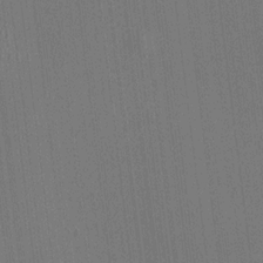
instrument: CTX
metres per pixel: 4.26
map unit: HNhu
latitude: 8.8758
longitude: 15.9556
